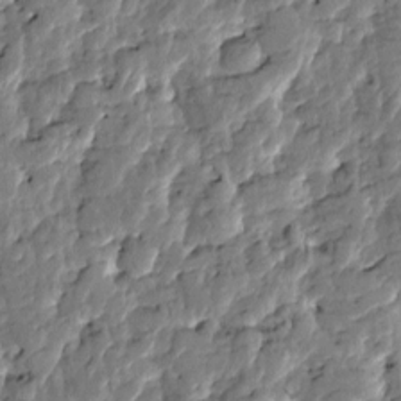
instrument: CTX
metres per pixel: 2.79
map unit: Htu
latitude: -1.6911
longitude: -179.7639
